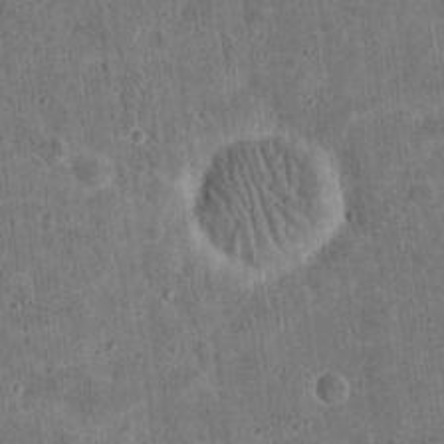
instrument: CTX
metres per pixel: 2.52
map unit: eHh
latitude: 21.2159
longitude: -63.3860
